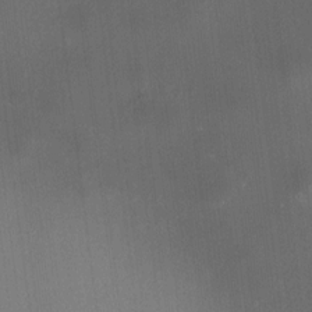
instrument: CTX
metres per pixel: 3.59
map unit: HNhu
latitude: 8.7057
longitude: 13.2754
